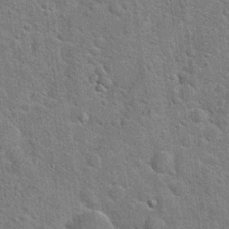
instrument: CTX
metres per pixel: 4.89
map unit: Hto
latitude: 20.7247
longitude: -51.5749
